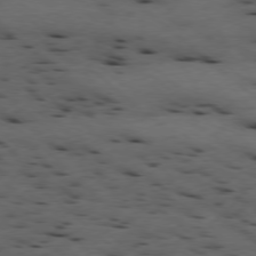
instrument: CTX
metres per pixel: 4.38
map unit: Ap
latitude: -78.4629
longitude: -60.1578
